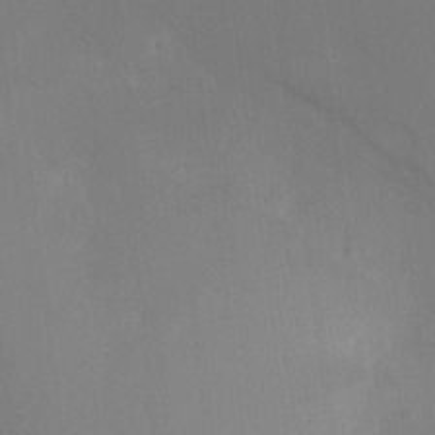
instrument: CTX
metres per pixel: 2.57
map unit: Ht
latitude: -15.4077
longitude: -48.8569
